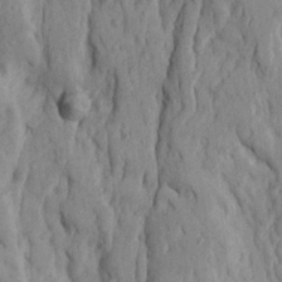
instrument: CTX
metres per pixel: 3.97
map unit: Ave
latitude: 23.1025
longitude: -134.3845
